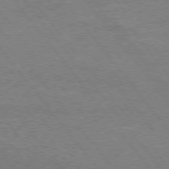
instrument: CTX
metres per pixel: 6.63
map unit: Hpe
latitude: 74.9514
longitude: -151.3670
